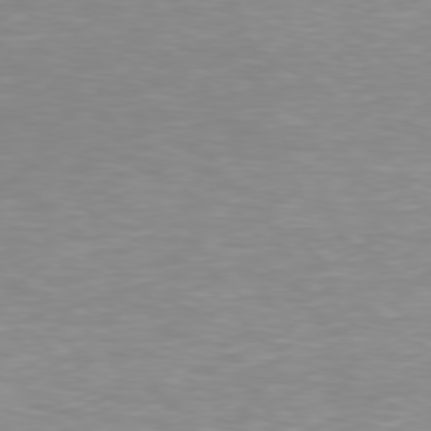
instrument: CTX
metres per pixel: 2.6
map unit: Hpe
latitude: 77.7260
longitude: -161.8961
